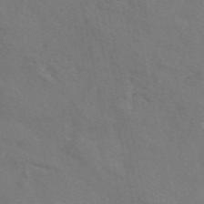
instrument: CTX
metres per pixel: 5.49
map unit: eAb
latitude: 50.8002
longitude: 117.1809
